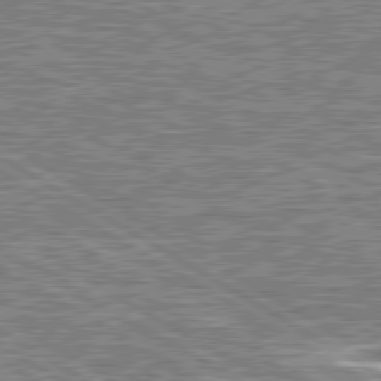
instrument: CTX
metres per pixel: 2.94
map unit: lApd
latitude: 79.7639
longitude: -96.4979
